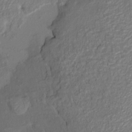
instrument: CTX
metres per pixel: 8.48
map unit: HNhu
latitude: 6.5357
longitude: -0.0444
